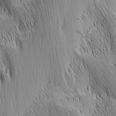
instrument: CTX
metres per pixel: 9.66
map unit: Nhu
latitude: -6.2928
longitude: -152.1011
